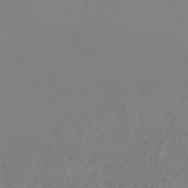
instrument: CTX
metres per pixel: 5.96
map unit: ANa
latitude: 44.5546
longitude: 22.8975
